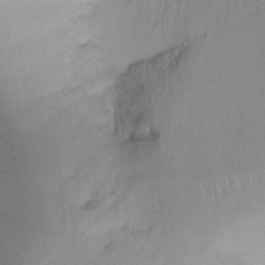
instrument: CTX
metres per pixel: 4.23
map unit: Ht
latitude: -8.3684
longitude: -34.7246
